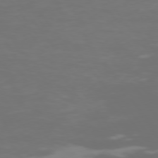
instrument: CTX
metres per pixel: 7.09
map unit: Hpe
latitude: 74.3278
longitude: -125.0836
